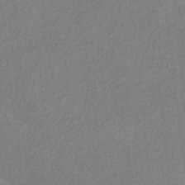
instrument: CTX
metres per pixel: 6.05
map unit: Htu
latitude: 2.2333
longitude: 149.3132
